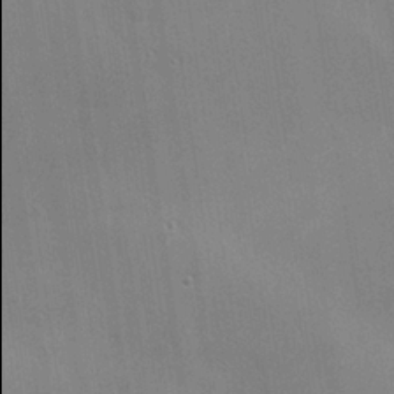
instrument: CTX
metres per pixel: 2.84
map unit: Nhu
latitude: 0.1577
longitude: -77.9906
